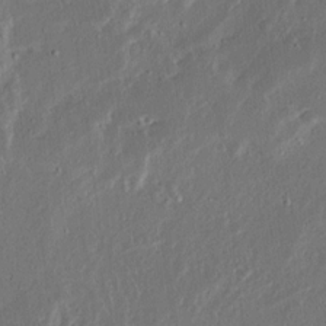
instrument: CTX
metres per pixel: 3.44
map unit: Ave
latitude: 14.7813
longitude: -138.2711
